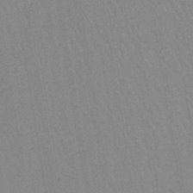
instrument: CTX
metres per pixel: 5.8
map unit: lHb
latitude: -40.2172
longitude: 67.7100
